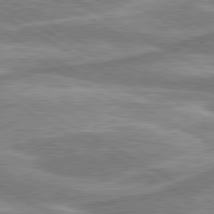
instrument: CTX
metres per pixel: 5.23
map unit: lApd
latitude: 80.2522
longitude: -178.6113
